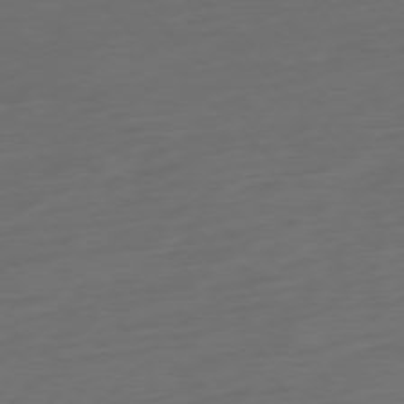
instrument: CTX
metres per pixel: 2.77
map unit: Ap
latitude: -78.0850
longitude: -78.2523
